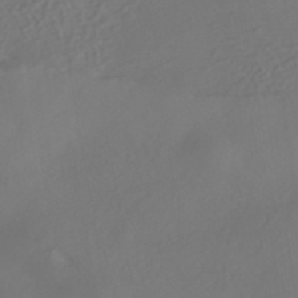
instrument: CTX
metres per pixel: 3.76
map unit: HNhu
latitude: -42.3306
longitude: 105.1620
